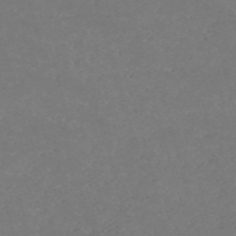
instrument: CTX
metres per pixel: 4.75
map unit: Nve
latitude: -58.5951
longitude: 60.5952
